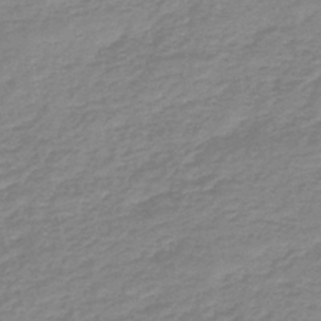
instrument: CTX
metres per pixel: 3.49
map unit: eHb
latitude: -44.8408
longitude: 81.8423
